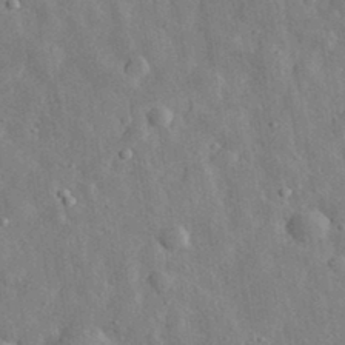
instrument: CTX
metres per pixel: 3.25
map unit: eHh
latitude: 32.8758
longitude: -77.8772
